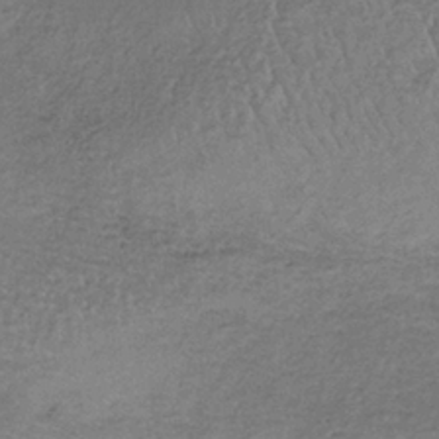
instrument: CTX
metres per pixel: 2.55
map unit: lHb
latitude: -35.8800
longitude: 64.8597
